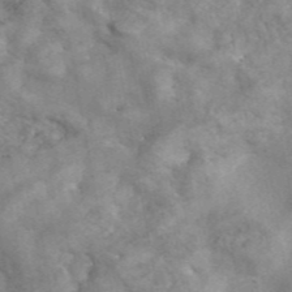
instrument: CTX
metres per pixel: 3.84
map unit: eAb
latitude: 45.4993
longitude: 129.0864
